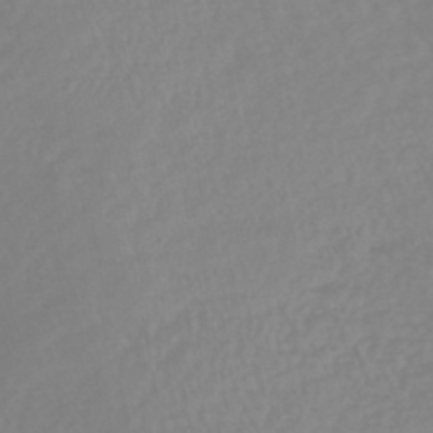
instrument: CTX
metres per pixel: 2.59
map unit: eHb
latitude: -45.6344
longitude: 84.5384
